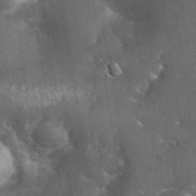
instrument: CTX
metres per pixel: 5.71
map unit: eHh
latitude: 36.4412
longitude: -61.6316
